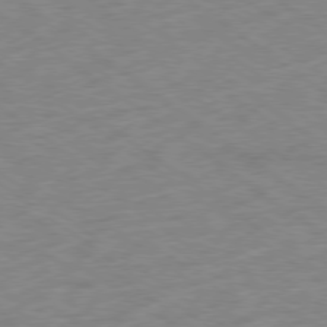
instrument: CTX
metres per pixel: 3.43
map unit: Hpe
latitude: -79.0864
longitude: -14.3846
